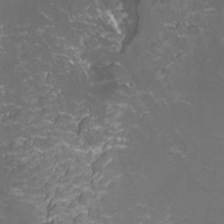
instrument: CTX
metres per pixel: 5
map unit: Htu
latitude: -13.2943
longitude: -46.4790
